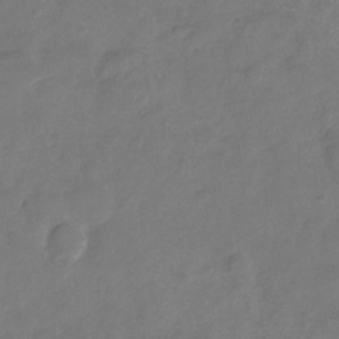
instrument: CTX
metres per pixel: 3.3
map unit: Nhu
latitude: -27.3698
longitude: -78.6680
